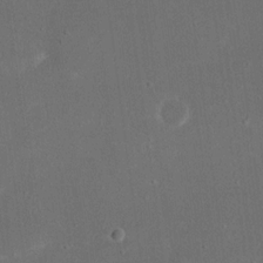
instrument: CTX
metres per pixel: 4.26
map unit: eHh
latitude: 17.9717
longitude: -71.0269
